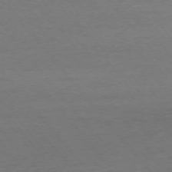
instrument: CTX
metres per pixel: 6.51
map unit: Ap
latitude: -75.6155
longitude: -82.7057
